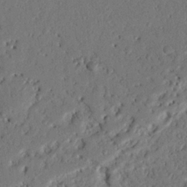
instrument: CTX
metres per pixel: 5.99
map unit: Nhu
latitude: 19.7071
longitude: -77.7638
